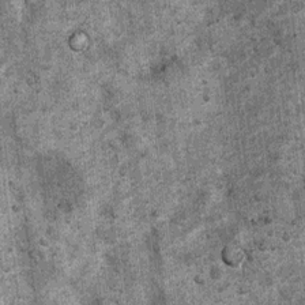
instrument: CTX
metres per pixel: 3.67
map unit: Nhu
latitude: 7.8583
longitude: -23.3671
